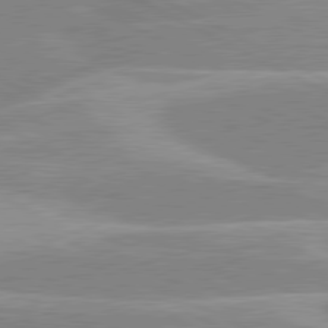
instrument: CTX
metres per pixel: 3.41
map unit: lApd
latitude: 80.5924
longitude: -125.1403
